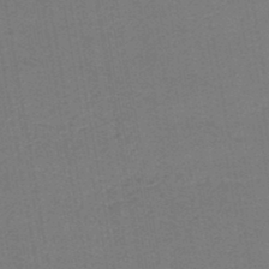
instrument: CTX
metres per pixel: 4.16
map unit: HNb
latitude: -45.7478
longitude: 52.0283
